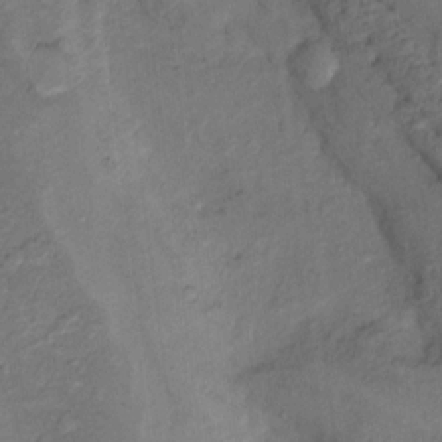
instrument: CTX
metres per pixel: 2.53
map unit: Nhu
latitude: 12.2523
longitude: -28.5734
